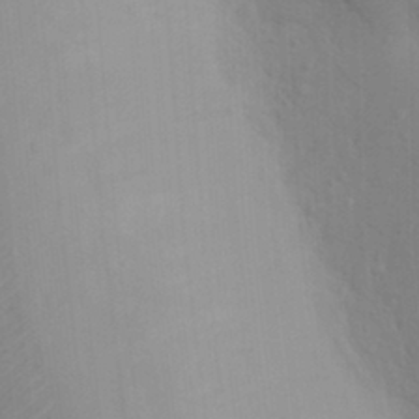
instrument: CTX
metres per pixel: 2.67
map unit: Nhu
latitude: 12.8569
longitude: -28.1389
